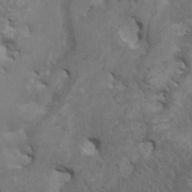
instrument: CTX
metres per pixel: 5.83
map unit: HNhu
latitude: 4.7624
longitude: -4.1578
